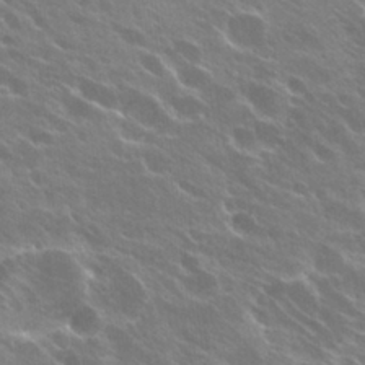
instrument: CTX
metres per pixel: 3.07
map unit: Hto
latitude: 27.3860
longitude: -41.3859
